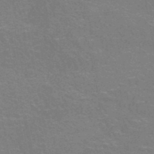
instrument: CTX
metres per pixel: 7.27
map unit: HNhu
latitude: -47.6722
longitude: 99.8233
